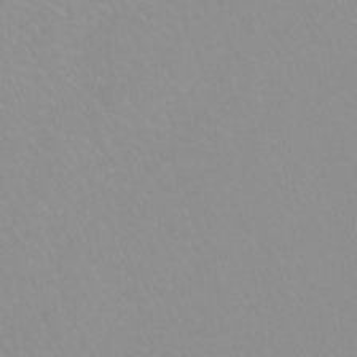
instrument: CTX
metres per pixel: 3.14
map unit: Htu
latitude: -6.3495
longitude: -71.8205
